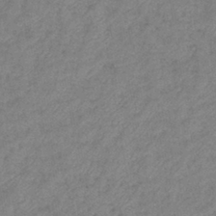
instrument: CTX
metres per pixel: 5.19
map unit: eHb
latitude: -40.6707
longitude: 79.2942
